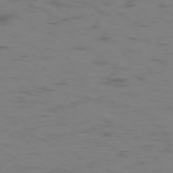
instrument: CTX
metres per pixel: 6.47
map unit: Hpe
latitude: -75.5022
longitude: -19.8394
